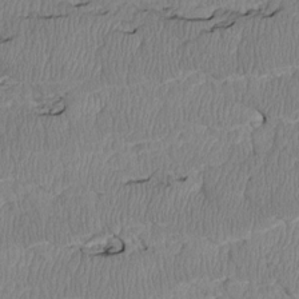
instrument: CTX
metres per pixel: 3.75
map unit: Htu
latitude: 2.9702
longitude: 149.7856
